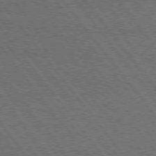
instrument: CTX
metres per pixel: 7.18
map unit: Hpe
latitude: 75.0647
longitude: -139.7450
